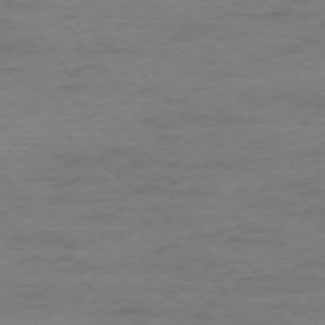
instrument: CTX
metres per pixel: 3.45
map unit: Ap
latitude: -76.9164
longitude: -83.8772
